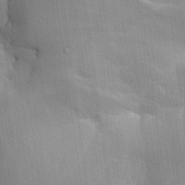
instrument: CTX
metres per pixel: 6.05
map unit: Aa
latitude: 25.9528
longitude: -127.9339
